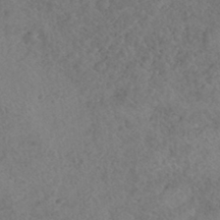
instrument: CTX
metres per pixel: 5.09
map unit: HNhu
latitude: -39.8611
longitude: 104.6518
